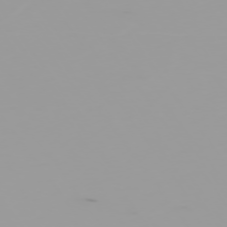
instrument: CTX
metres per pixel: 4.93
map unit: Hpe
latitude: -74.9164
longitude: 7.3698
